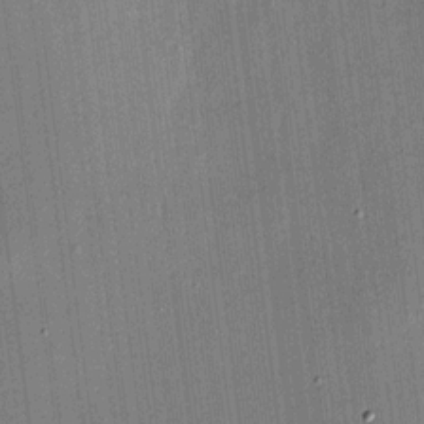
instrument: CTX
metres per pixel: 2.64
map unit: HNhu
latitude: 7.8205
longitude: 13.3888
